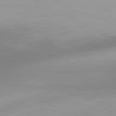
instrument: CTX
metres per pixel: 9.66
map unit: Hpe
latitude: 75.8961
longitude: -142.3467
